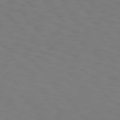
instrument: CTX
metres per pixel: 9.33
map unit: Hpe
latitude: 75.7261
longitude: -133.1214
